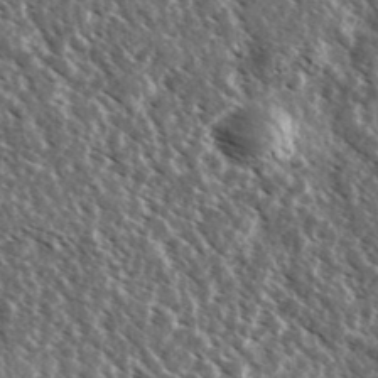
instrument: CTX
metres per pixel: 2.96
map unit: Ave
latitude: 37.5371
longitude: -109.0269
